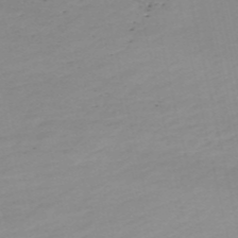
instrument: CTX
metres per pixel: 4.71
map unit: eHh
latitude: -53.7666
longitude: -24.4601
